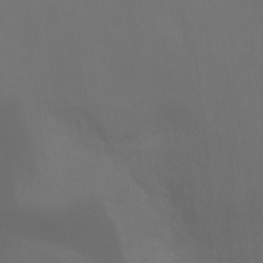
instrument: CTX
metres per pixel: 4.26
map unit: Nhu
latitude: -13.4643
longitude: -71.0080
